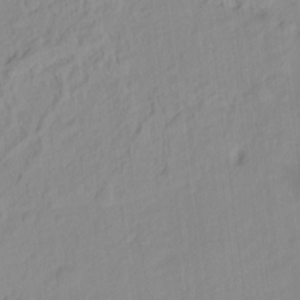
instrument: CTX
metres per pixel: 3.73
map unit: Hto
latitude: -7.0864
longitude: -47.1592
